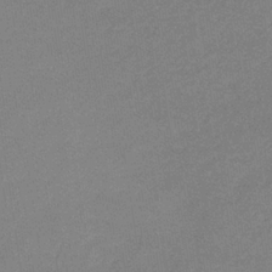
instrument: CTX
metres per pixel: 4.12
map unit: eHb
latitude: -33.6344
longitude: 68.0850
